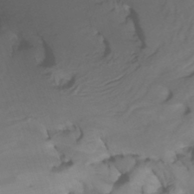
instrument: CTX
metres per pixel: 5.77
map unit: Htu
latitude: -4.6518
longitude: -76.8758
